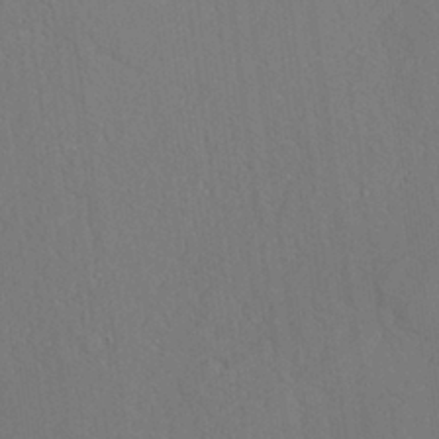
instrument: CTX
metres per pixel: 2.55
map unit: Aa
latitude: 26.2145
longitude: -137.1215
